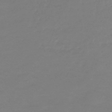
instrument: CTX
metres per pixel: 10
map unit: eHb
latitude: -46.0472
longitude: 84.5006
